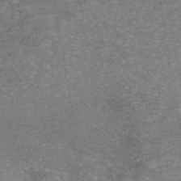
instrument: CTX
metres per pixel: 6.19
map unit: eAb
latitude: 46.2901
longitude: 104.8597
